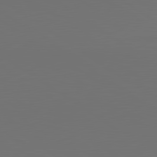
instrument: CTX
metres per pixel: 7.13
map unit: lApd
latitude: 81.2537
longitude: 153.3887
